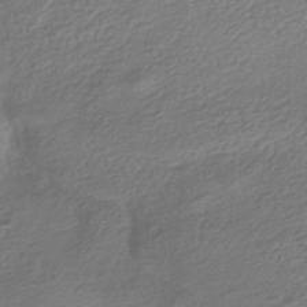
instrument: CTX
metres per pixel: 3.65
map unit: HNhu
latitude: -42.1038
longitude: 99.4454
